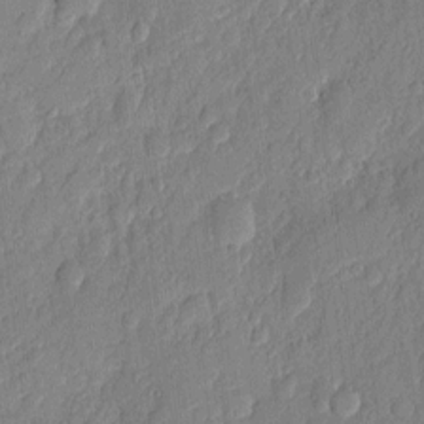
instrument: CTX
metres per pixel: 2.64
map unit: eHh
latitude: 6.7057
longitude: -73.2915
